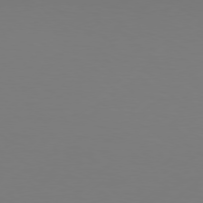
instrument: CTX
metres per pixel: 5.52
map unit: Hpe
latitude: 76.9136
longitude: -131.6316
